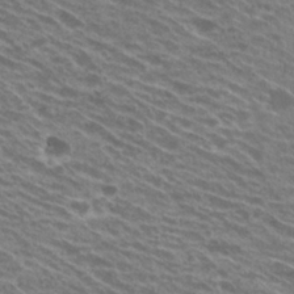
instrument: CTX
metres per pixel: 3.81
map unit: Hto
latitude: 25.2537
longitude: -41.5749
